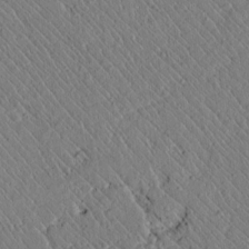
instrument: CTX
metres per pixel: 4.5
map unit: lAvf
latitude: 7.4048
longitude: 159.5021
